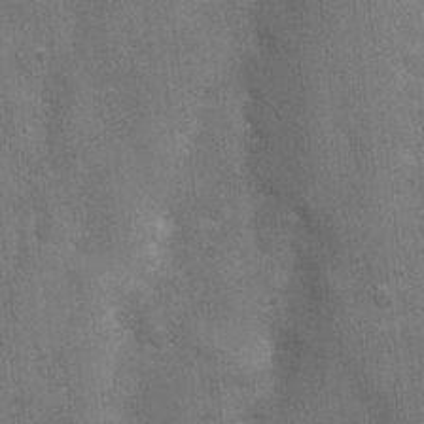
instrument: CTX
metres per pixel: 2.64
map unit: Nhu
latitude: 4.3089
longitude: -25.3481
